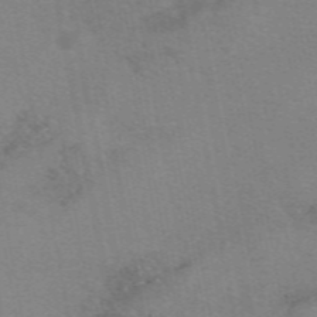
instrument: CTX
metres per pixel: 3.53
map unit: eAb
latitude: 49.9150
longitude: 105.1998
